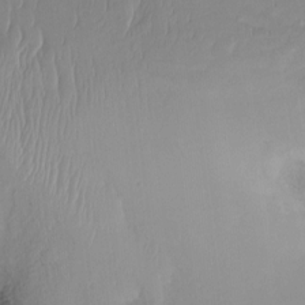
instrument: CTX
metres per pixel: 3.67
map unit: Ht
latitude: -15.1620
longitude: -48.8758
